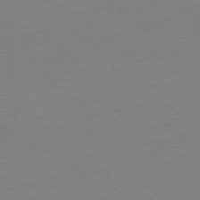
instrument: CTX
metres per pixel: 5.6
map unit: Ap
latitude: -78.1228
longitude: -99.7449
